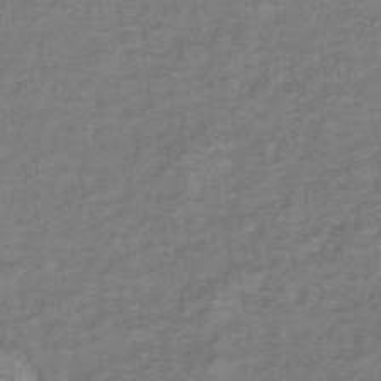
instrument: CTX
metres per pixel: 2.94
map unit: lHb
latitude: -41.0486
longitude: 75.3699
